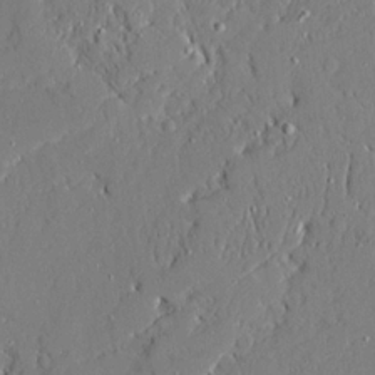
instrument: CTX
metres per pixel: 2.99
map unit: Ave
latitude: 21.2915
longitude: -128.1389
